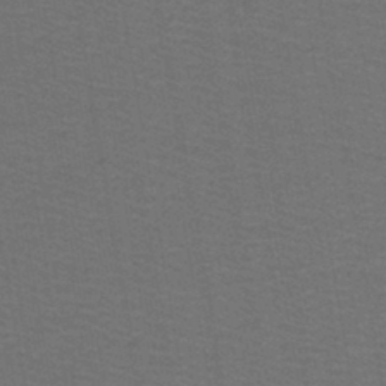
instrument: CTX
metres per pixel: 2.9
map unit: lHb
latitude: -43.4643
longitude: 53.7666
